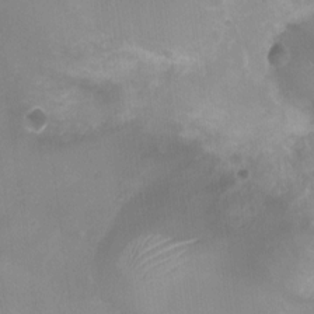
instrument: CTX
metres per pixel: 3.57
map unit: Nhu
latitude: 5.6316
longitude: -17.7261
